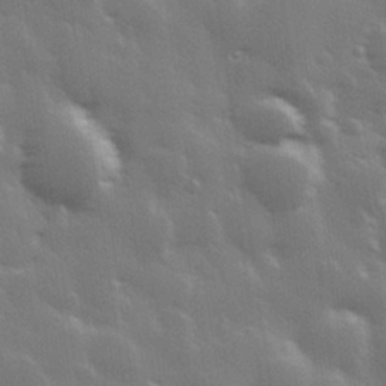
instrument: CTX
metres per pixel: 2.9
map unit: Hve
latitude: 28.5357
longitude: 147.9745
